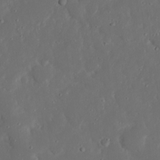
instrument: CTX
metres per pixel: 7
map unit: Nhu
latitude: 21.2726
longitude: -72.6869
